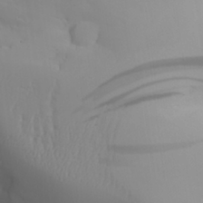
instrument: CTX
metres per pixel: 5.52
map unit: Aa
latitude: 27.1025
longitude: -133.0081
